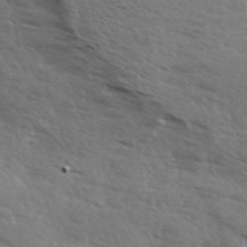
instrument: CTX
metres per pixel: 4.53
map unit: Ave
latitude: 13.5371
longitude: -102.1011
